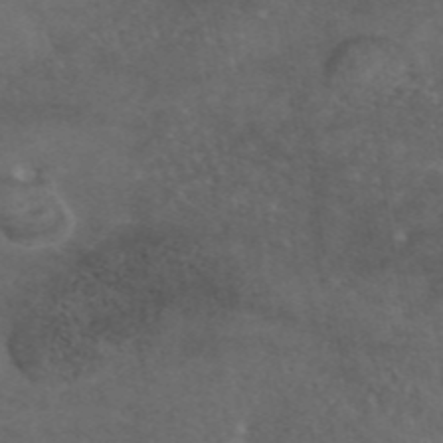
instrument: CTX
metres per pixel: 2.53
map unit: eAb
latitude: 46.2523
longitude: 114.5574
